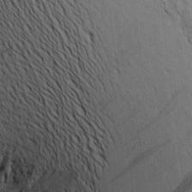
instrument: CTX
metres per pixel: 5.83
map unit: Aa
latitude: 21.4616
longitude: -144.4790
